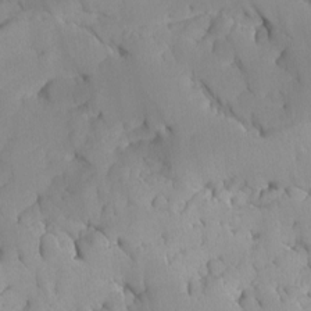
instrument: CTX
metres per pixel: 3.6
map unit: Ave
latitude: -8.6329
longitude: -116.9892
